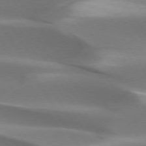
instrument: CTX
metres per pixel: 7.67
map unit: lApd
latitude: 73.4805
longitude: -51.8016
